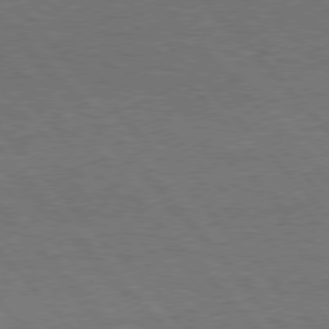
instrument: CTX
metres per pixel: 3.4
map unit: Hpe
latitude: 76.1577
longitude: -157.8961
